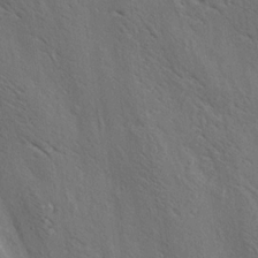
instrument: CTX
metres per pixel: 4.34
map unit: lAa
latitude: 19.5560
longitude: -139.6316
